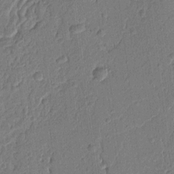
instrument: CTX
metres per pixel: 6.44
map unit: Ht
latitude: 11.7639
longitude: -75.8583
